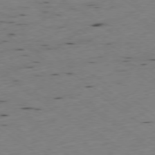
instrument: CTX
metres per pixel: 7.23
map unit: Ap
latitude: -77.8800
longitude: -71.2537
